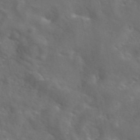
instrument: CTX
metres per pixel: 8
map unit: eAb
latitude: 45.7072
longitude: 125.2187
